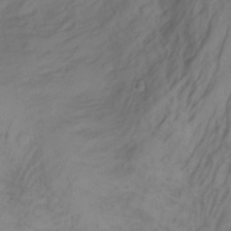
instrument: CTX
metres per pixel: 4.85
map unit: Aa
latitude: -3.7288
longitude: -71.8016
